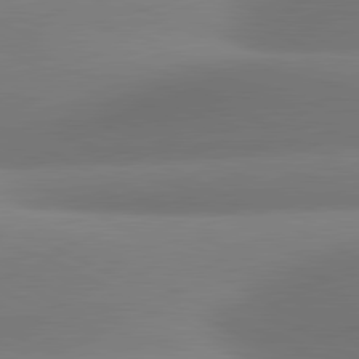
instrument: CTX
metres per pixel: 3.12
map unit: lApd
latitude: 81.0836
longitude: 131.9745
